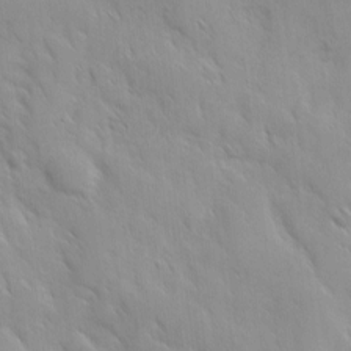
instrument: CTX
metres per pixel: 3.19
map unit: Ave
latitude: 10.1011
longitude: -103.3670
